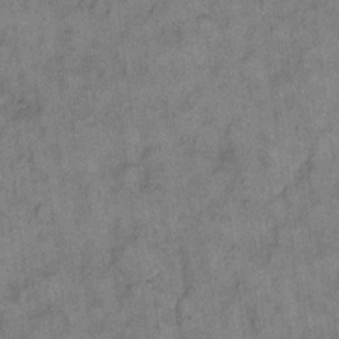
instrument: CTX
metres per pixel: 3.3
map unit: eHh
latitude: 10.4223
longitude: -63.7639
